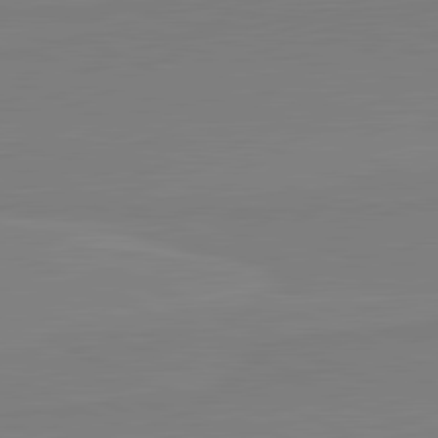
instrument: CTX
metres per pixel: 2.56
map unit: lApd
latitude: 81.8583
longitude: 166.1984
